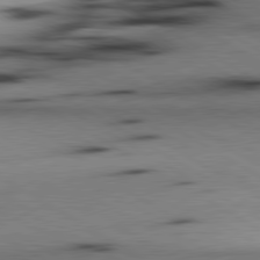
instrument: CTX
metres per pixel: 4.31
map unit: lApd
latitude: 80.3089
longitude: 163.1053
